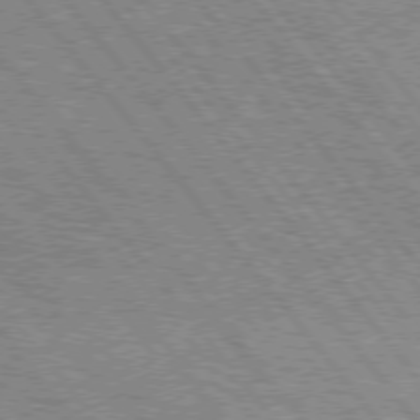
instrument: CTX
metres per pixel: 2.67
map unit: Hpe
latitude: 75.0836
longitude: -139.4993
